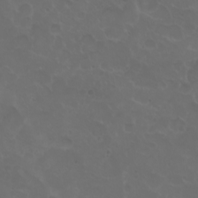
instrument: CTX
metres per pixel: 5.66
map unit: eHh
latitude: 0.9136
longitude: -54.7246
